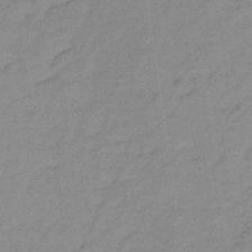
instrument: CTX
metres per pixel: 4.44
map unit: eHb
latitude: -32.2551
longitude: 66.8408
